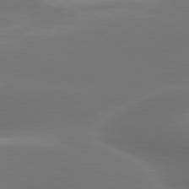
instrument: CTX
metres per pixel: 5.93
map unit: lApd
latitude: 79.9906
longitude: -119.4804
